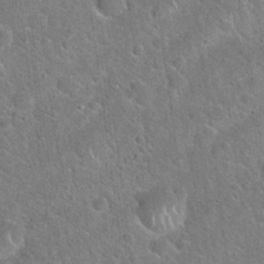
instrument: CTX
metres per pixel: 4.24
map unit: Hto
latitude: 21.4238
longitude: -51.1592
